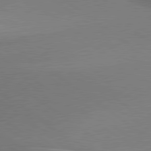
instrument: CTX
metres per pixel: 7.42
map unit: lApd
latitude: 79.6883
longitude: 179.4076
